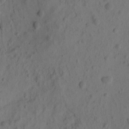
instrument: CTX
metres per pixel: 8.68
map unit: eHh
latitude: -1.1809
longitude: 16.3307
